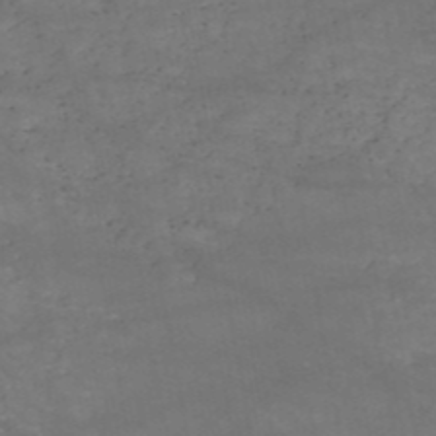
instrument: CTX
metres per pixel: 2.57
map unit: HNb
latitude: -51.3510
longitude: -39.7072
